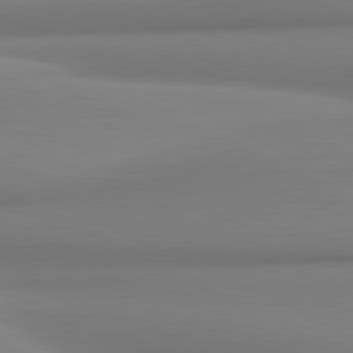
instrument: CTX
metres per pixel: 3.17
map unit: lApd
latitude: 81.2537
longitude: 176.6707
